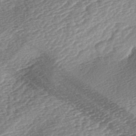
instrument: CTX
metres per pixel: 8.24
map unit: lAa
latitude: -2.9352
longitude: -127.7639
